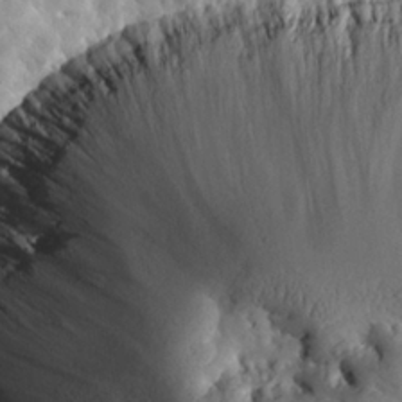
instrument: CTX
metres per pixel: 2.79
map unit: eHh
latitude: 24.7624
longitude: -67.5938
